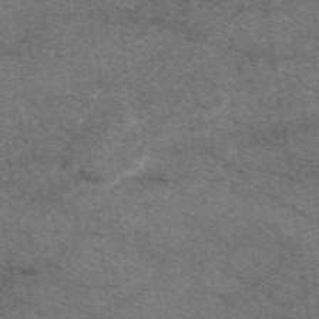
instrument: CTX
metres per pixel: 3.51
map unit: eAb
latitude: 48.1956
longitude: 115.5588
